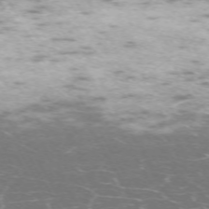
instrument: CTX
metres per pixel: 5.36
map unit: Hpe
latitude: -71.9178
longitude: 8.0283
